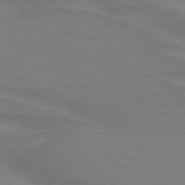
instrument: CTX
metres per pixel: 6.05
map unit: lApd
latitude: 75.0647
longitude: -80.5546
